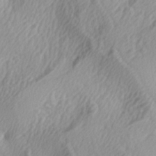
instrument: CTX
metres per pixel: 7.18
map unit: lAa
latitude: -5.3320
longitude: -122.6301
